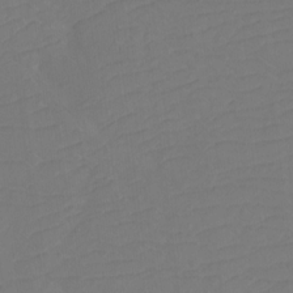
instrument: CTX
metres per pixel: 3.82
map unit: Htu
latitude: -12.5763
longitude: -70.6301
